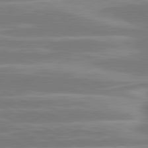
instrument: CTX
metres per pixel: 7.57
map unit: lApd
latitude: 81.0269
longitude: -129.2537
